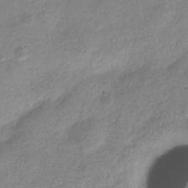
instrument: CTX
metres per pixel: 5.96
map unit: Nve
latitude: -23.8989
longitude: 105.9556
